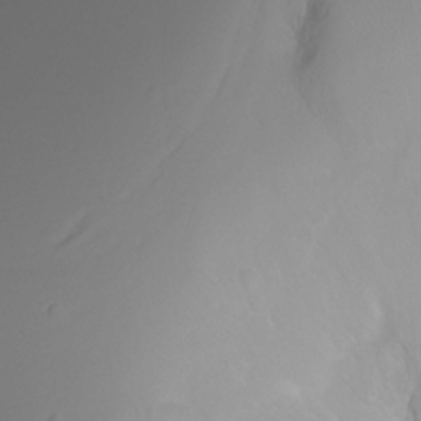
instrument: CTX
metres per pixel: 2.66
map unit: Ht
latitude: -6.5573
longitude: -30.0822
